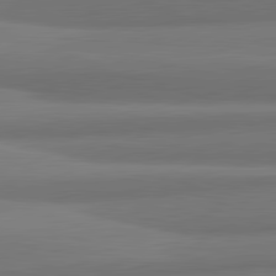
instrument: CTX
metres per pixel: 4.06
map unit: lApd
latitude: 82.1955
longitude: 168.9730
